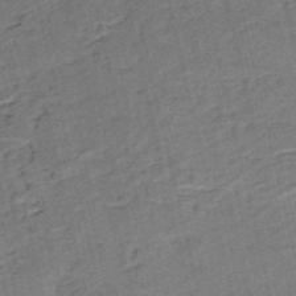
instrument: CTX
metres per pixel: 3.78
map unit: HNb
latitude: -54.3117
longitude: -46.9892
